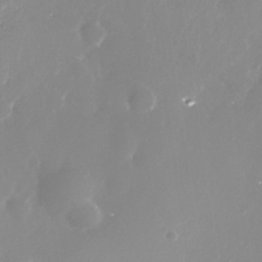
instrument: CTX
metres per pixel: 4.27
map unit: Nhe
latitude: -33.4077
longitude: -88.5735
